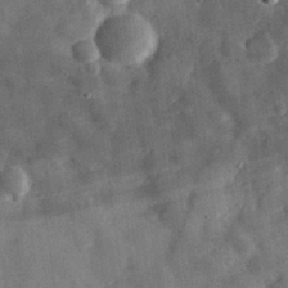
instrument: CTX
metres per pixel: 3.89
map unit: eHh
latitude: 30.5357
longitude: -71.6505
